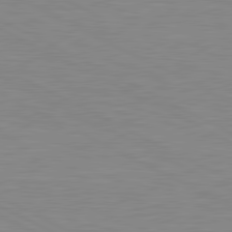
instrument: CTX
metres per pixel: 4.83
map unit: lApd
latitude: 80.9703
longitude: -172.1577
